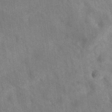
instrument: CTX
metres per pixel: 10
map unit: eAb
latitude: 34.9513
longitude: 110.0850
